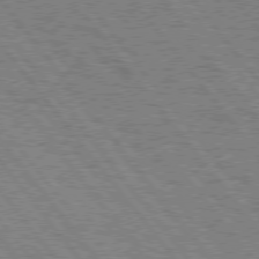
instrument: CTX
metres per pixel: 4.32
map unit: Hpe
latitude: 75.4615
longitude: -149.7072
